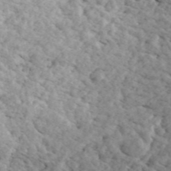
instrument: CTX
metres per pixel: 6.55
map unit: ANa
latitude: 43.2348
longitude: 47.2943
